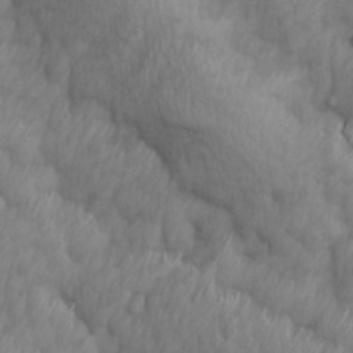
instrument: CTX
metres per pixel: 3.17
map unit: Ave
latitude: 13.2726
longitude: -106.0633
